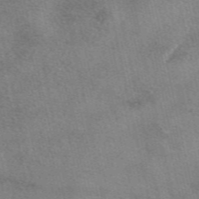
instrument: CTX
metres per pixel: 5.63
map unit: eAb
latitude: 49.1403
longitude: 121.8422
